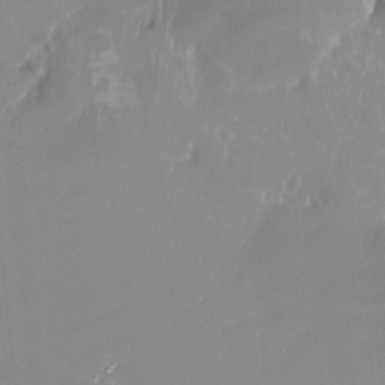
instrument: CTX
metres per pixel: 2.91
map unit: Nhu
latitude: -15.8423
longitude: -52.9325
